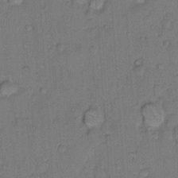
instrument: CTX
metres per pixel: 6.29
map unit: Hto
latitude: 9.1025
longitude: -61.7071
